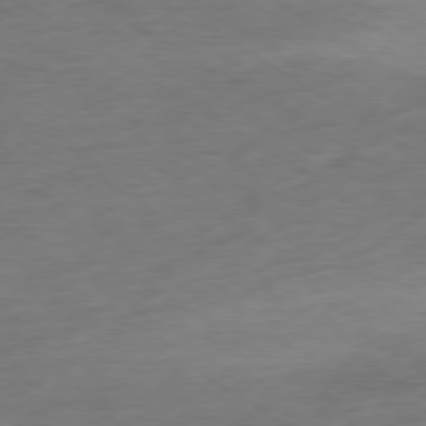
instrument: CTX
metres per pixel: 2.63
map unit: Ap
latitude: -79.0297
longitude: -58.6680
